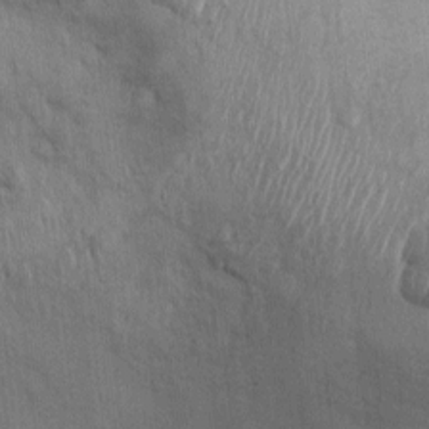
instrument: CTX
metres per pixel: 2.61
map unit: Ht
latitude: -2.0661
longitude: -15.0081
